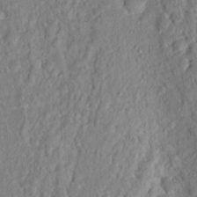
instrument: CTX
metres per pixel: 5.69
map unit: Hto
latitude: 16.5924
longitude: -35.3859
